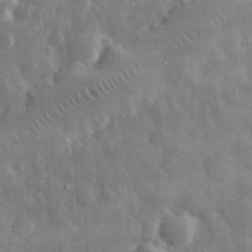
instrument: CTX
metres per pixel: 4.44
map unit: eHh
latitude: 32.3656
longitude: -69.6883
